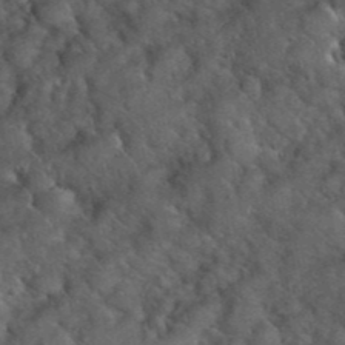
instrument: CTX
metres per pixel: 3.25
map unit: eHh
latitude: 39.6127
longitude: -56.4789
